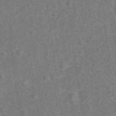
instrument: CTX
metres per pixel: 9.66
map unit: Hto
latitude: 15.8395
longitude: -41.9717
